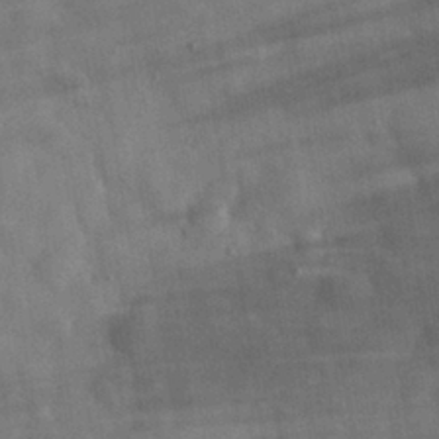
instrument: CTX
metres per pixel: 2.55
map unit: eHh
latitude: 30.6869
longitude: -72.1578
